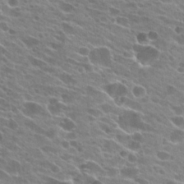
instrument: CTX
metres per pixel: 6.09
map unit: Hto
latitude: 24.4223
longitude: -41.5749
